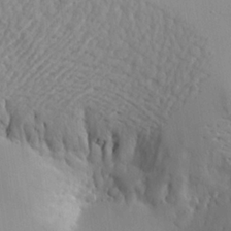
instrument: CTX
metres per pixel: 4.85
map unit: Aa
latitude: 21.6694
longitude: -143.9150
